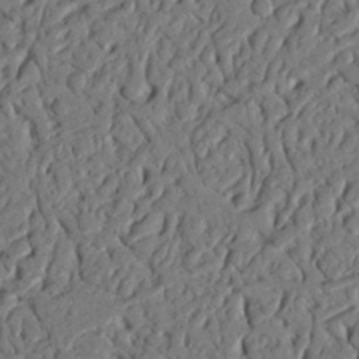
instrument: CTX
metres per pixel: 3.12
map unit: Nhu
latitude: 20.4223
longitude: -77.5182
